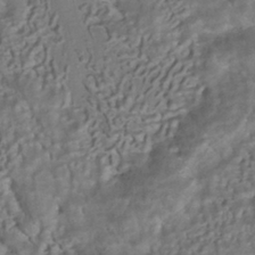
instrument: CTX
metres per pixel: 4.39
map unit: ANa
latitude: -41.2754
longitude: 105.4454
